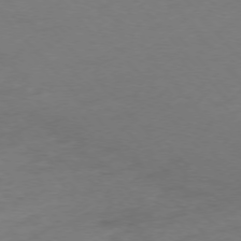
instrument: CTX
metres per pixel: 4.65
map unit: Ap
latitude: -76.3117
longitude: -72.2712
